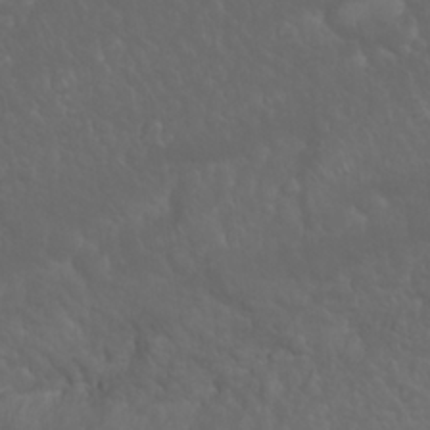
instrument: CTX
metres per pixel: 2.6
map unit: Nhu
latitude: 23.6694
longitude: -61.7071
